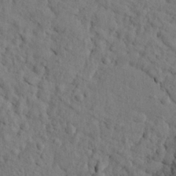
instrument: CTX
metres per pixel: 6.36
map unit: eHh
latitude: 24.7624
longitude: -80.3467
